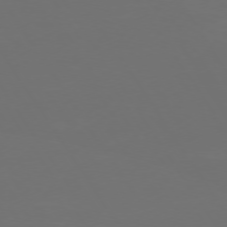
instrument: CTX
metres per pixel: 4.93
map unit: Hpe
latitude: 73.6694
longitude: -128.5357
